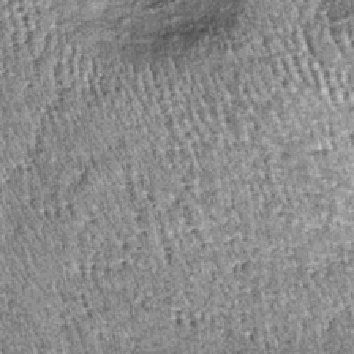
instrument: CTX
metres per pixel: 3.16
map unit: lHb
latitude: -37.7288
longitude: 67.8234
